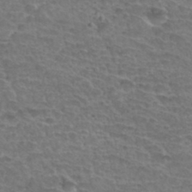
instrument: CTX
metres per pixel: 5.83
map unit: Hto
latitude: 34.1766
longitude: -44.3089
